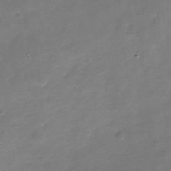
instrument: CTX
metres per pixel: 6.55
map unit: Nhe
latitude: -37.3131
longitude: -86.9514
